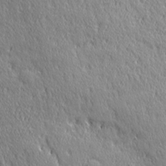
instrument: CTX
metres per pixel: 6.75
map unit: Ave
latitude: 21.2537
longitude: -135.8205
